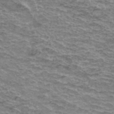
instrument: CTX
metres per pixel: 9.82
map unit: Hto
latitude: 37.7261
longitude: -43.0459
